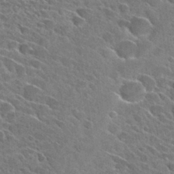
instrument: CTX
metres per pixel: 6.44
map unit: Hto
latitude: 27.5938
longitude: -43.1970
